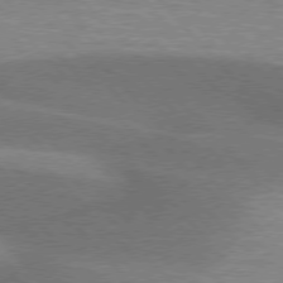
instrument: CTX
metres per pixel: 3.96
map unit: lApd
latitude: 76.2711
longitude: -62.7436
